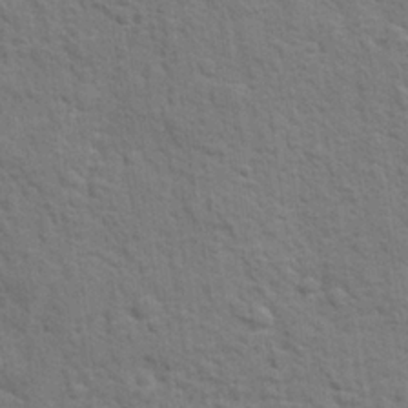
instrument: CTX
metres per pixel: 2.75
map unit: lAvf
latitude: -8.4818
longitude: -120.6113
